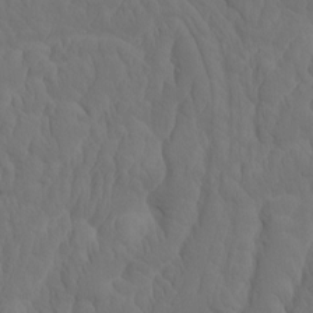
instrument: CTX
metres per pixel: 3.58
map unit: eHh
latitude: -1.7478
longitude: 15.1243
